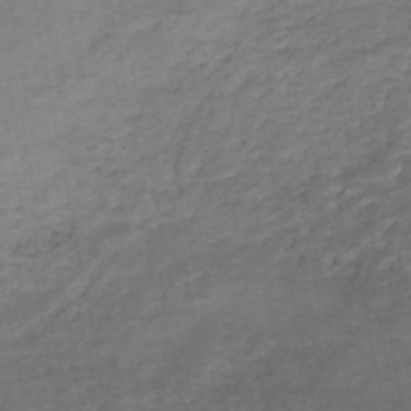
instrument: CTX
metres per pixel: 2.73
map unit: HNhu
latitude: -49.0298
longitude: 99.9556
